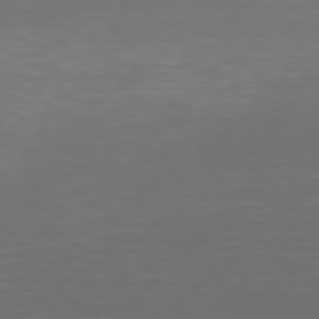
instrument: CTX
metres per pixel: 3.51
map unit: Hpe
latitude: 77.7449
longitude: -168.7624
